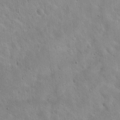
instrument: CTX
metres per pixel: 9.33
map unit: Hto
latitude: 20.1011
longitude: -54.5735
